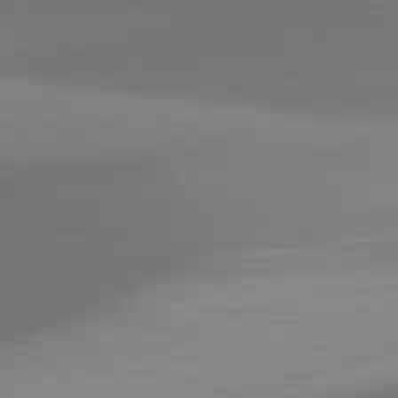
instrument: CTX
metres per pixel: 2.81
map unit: lApd
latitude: 81.6505
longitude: 131.5588
